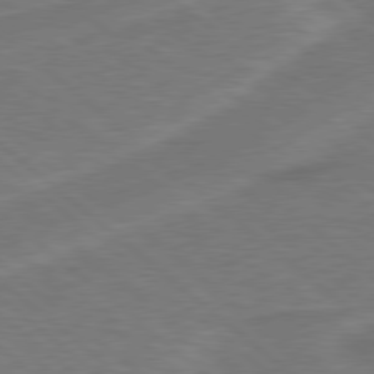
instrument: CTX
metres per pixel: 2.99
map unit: Hpe
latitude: 78.2901
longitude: -153.0459
